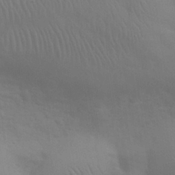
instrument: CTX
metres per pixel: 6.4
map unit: eHh
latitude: 30.9136
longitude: -70.1011
